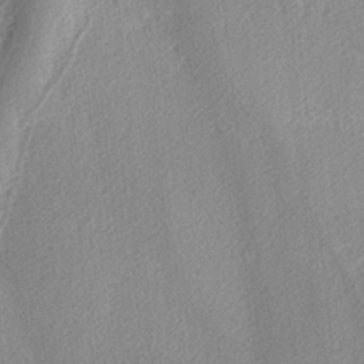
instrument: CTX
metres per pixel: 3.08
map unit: lAvf
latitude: -4.1605
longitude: -108.2900
